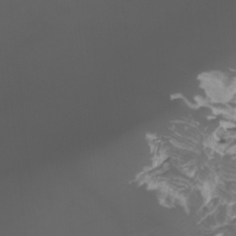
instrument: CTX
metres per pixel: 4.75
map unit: Htu
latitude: -11.4265
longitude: -74.4979
